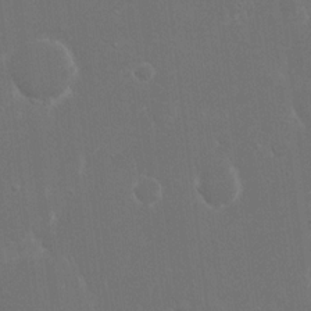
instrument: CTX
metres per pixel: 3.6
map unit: eHh
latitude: 16.3656
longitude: -72.1956
